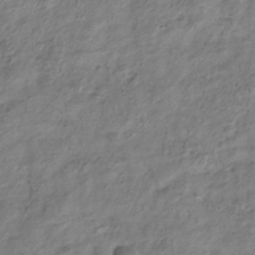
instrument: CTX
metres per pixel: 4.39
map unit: Hve
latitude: -33.1998
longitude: 89.3887
